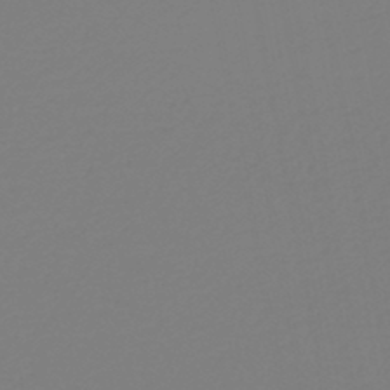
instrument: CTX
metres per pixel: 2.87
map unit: HNb
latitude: -46.3117
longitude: 55.1431
